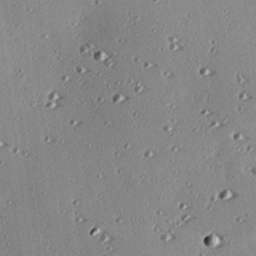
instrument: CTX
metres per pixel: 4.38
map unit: eHh
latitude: 23.7827
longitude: -89.6505
